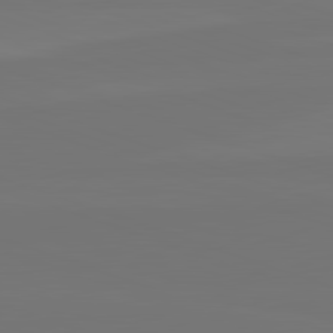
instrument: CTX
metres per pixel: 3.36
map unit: lApd
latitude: 82.3089
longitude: 144.4062
